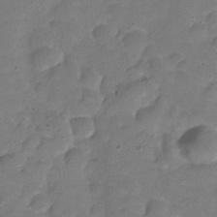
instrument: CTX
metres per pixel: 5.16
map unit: Hve
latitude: -30.9164
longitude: 95.6344
